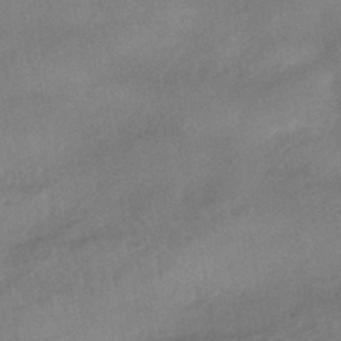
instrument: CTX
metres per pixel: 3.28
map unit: HNhu
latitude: -44.1039
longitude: 90.6897
